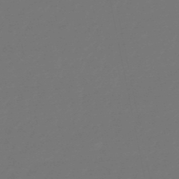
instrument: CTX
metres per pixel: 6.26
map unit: eHb
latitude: -50.8219
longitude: 77.9367
